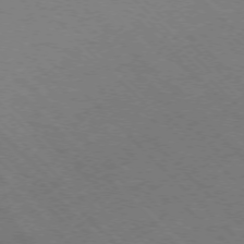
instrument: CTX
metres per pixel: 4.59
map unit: Ap
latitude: -75.4833
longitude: -80.4790
